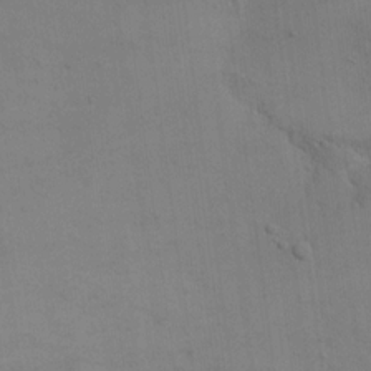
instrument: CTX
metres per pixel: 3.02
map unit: eHh
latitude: 17.4615
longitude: -67.1592
